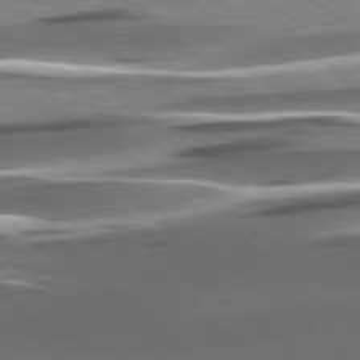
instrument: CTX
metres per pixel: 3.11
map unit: lApd
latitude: 78.1011
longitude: -56.4412
